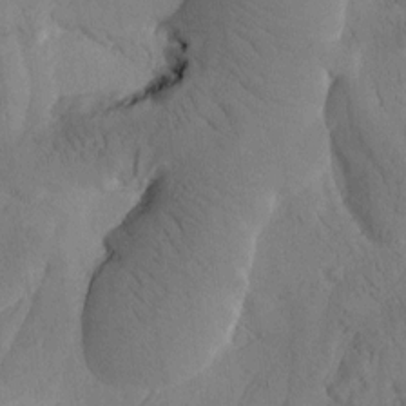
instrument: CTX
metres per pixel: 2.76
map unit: Htu
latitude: -1.3321
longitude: 172.6707
